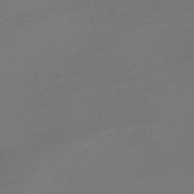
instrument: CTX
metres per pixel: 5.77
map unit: Nve
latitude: -59.1620
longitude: 57.7288
